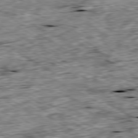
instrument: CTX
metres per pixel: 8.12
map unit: Ap
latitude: -80.1795
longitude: -90.1200
